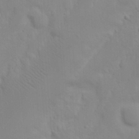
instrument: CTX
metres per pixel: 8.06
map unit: Nhu
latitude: 18.3278
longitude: -73.1970
